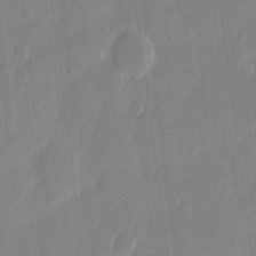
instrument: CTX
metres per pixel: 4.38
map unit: eHh
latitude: 12.5546
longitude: -70.8947
